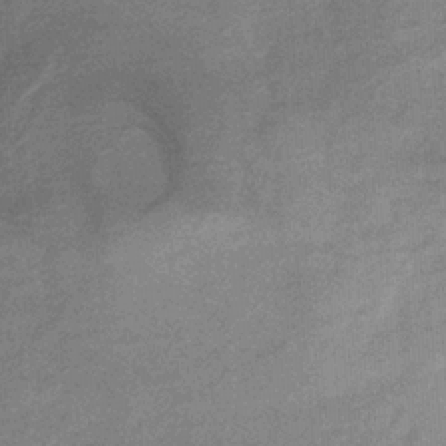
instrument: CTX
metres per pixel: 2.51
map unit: HNb
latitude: -31.2754
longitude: 60.7274
